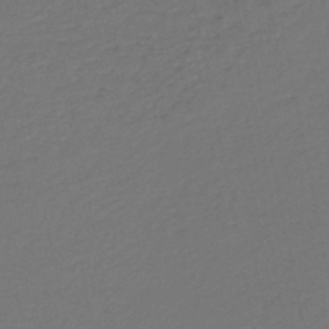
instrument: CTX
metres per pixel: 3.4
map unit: HNb
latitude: -47.9367
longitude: 56.9919
